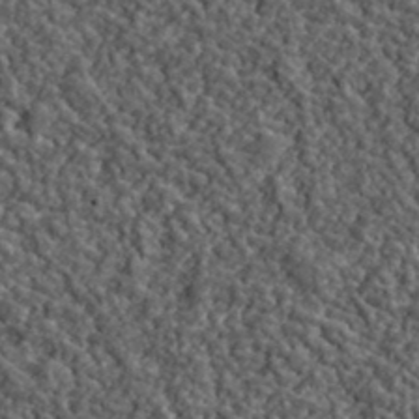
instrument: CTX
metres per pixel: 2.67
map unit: lHvf
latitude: 39.7072
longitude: -88.2334
